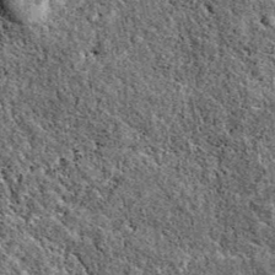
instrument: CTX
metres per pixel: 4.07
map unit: eAb
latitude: 38.7813
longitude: 110.8219
